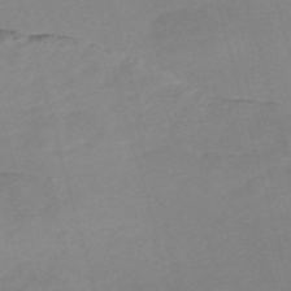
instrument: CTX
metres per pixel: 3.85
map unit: Nve
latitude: -58.2361
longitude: 58.3495
